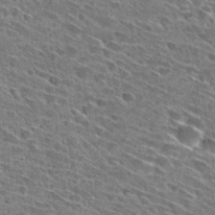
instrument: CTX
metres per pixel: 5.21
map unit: Hto
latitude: 29.5749
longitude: -45.1214
